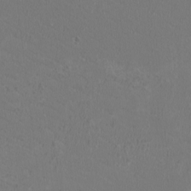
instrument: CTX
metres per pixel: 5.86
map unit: HNhu
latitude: 0.8191
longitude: -1.6127
